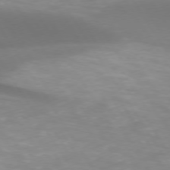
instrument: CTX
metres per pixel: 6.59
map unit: lApd
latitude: 74.1767
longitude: -50.5167
